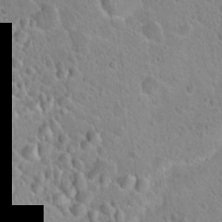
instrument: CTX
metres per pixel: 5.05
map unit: Hto
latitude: 21.3860
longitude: -50.8569
